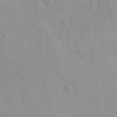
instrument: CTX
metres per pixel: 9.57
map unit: eHh
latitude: 24.8946
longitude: -64.8002
